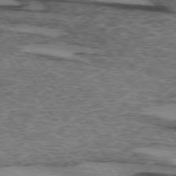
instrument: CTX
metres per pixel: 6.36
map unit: lApd
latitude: 73.8395
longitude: -76.2900
